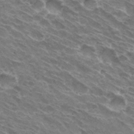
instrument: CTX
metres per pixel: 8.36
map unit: Hto
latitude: 31.7450
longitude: -43.6694
